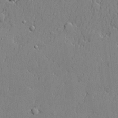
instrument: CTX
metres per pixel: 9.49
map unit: lHvf
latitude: 20.9325
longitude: 143.5966
